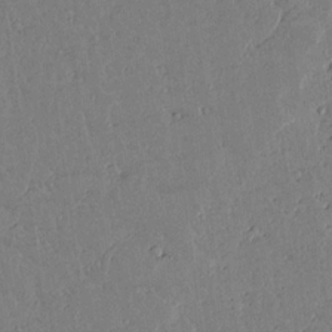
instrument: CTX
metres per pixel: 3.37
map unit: lAvf
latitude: 14.8191
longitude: -127.3104
